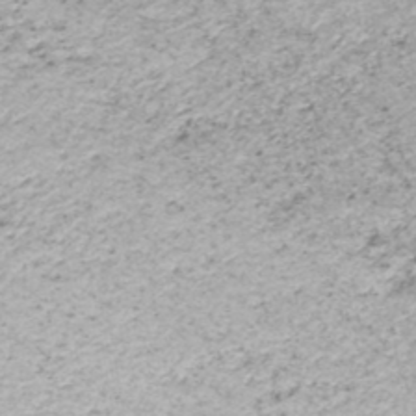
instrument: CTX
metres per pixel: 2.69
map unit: HNhu
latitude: -46.8786
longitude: 103.3699
